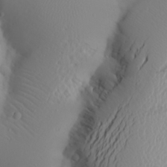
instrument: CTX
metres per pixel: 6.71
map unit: Aa
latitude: 22.4601
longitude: -145.9528
